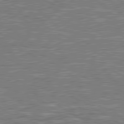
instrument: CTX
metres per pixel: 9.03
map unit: lApd
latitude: 80.6113
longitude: 118.3684
